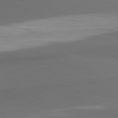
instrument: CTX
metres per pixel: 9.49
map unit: lApd
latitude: 81.7639
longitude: 170.6708
